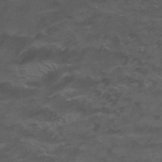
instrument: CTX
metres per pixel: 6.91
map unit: Nhu
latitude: 26.2334
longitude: -53.2915
